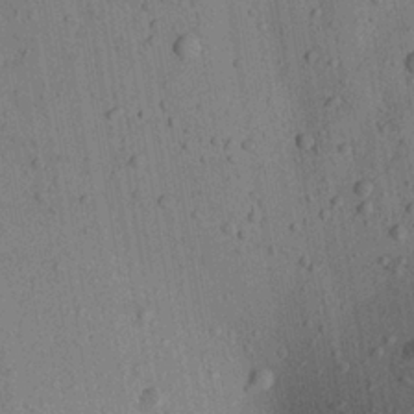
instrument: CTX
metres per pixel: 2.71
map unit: Aa
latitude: 23.1403
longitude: -142.9325
